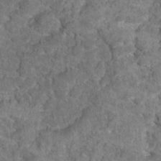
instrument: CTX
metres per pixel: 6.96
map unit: Hto
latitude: 17.5182
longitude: -37.8395
